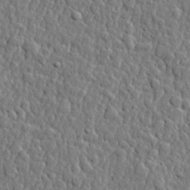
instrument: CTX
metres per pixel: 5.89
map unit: lHvf
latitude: 22.2522
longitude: 143.5021
